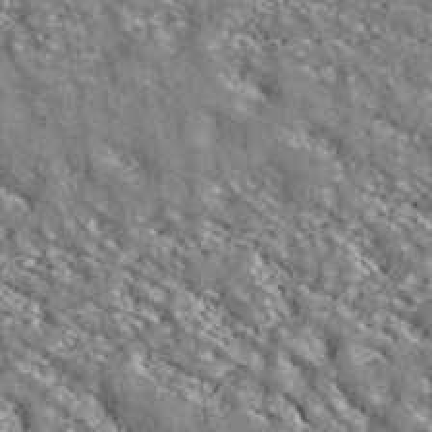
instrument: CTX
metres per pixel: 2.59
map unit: ANa
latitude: 39.8583
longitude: 30.4629
